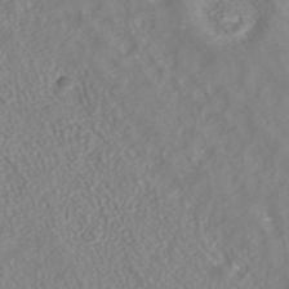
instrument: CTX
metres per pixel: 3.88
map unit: ANa
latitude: 40.5734
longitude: 23.2754
